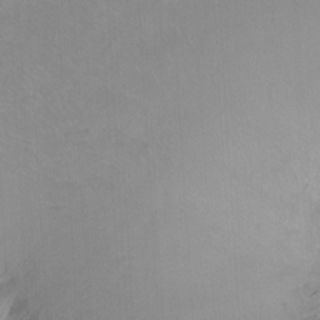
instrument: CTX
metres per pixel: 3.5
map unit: Ht
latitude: -8.0472
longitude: -37.2915
